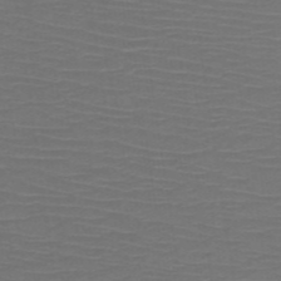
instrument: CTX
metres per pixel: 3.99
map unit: HNb
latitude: -49.6344
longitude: -45.3481
